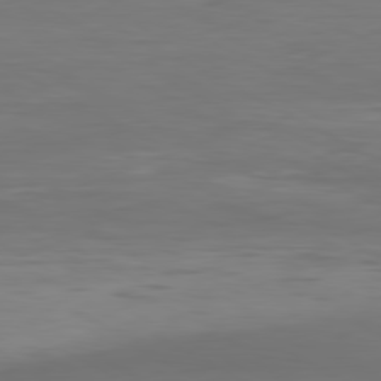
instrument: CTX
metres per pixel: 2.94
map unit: Hpe
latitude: -80.7841
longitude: 18.6707
